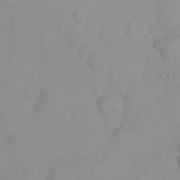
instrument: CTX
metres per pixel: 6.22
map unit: eHh
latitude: 22.9136
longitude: -59.8017
